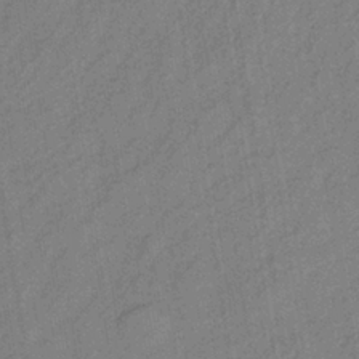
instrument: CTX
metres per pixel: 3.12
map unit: lHb
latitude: -35.3699
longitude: 70.9920
